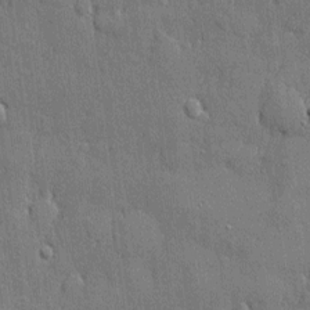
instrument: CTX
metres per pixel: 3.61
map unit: eHh
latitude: 4.9703
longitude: -75.4804
